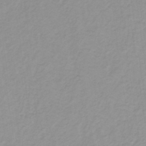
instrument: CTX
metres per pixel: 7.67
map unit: lHb
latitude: -31.8233
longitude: 64.8030
